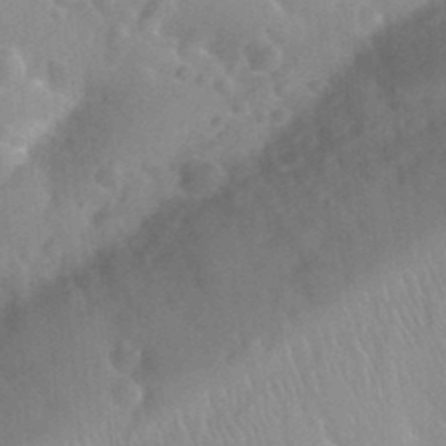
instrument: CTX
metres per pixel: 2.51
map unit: Nhu
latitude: 26.3845
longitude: -56.2522
